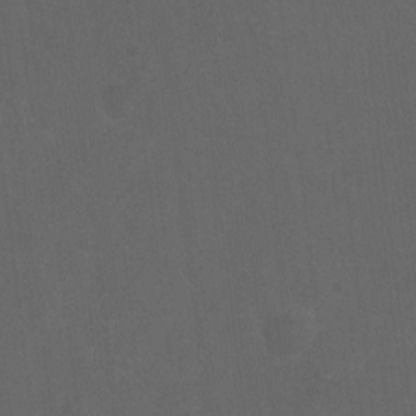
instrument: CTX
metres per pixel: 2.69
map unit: Hto
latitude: -10.1228
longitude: -36.8002
